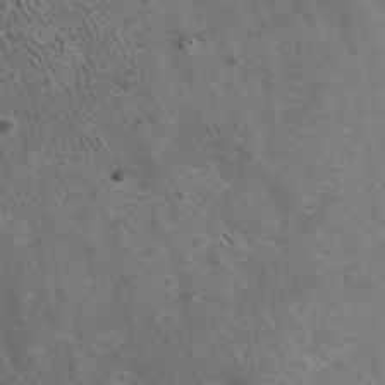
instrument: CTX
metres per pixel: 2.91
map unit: ANa
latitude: 39.6694
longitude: 22.7463
